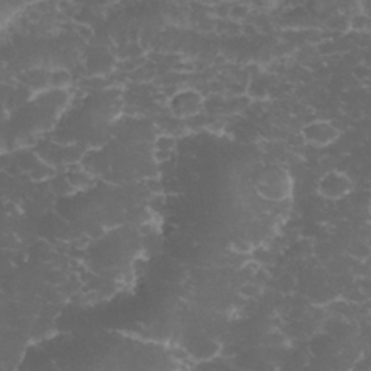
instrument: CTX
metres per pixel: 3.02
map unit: eHh
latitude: 32.8758
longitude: -62.8380
